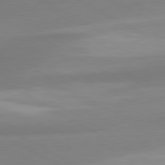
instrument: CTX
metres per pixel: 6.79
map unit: lApd
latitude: 80.6301
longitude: -175.7450
